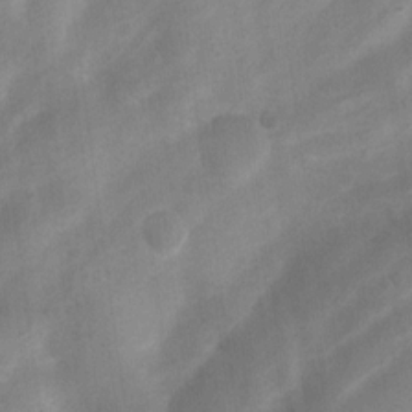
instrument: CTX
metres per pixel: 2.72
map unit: Nhu
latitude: 8.0255
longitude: -22.3467
